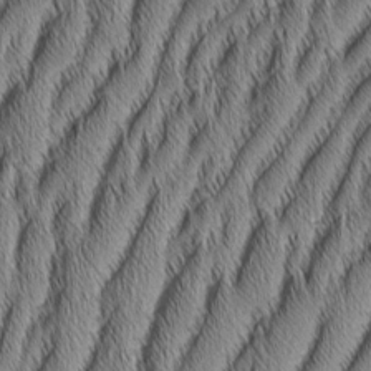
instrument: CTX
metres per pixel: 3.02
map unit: Aa
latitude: 6.6679
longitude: -131.1593
